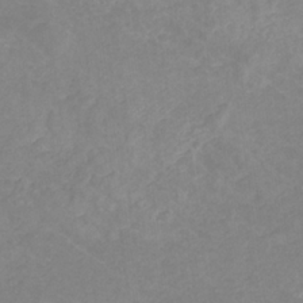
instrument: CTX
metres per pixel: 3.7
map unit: eHb
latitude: -31.5588
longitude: 68.5195
